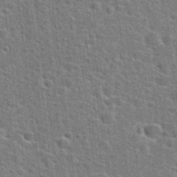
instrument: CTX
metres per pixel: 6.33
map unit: Hto
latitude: 24.1011
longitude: -47.6694
